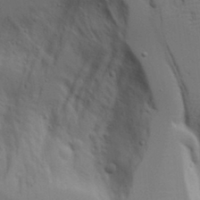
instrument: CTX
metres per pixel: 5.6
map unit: Aa
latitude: 19.2348
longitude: -126.1011
